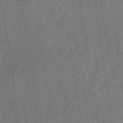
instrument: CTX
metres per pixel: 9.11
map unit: eHb
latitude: -31.8611
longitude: 74.3873
